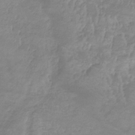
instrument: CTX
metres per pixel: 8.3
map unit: lHb
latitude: -33.8612
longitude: 70.4629
